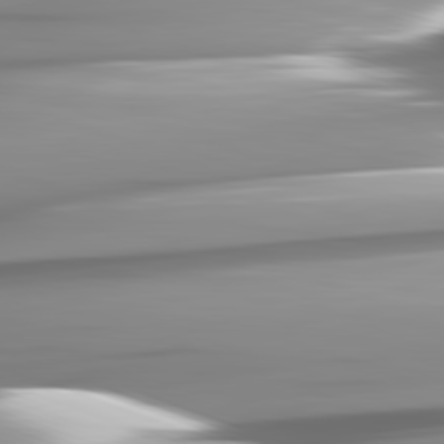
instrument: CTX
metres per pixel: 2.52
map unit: lApd
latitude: 82.3656
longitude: -143.3482
